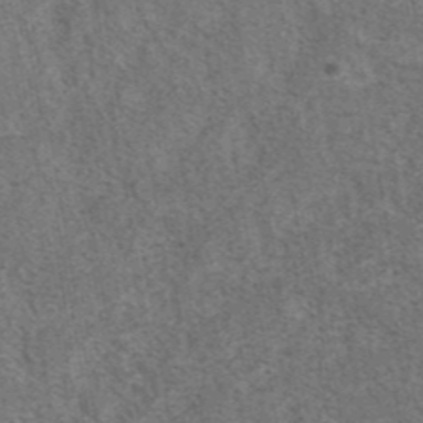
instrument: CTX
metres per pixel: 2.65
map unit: eAb
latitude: 42.2712
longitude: 105.5777
